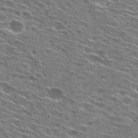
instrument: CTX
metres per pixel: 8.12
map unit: Hto
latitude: 28.7435
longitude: -46.0633
